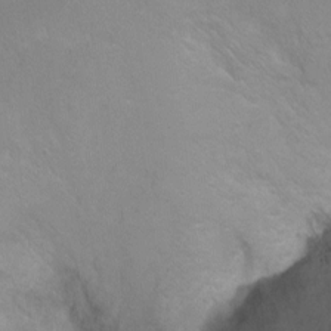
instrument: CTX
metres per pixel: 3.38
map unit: Ht
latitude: 0.4223
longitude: -38.1578
